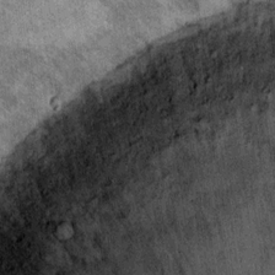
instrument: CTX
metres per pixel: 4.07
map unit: Ht
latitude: 11.4616
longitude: -37.4804
